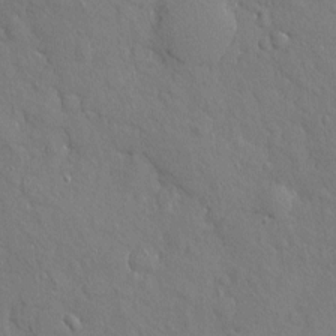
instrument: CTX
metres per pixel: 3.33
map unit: eHh
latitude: 3.8583
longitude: -73.9906
